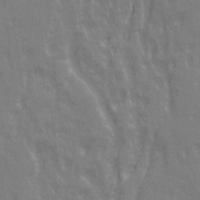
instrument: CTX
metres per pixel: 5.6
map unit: Ave
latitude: 21.1403
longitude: -134.6112
